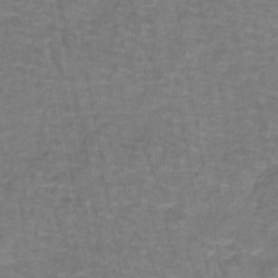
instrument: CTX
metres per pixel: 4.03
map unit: lHb
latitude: -43.4643
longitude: 55.4266
